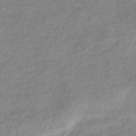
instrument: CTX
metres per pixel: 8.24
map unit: eHb
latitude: -40.1228
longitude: 81.5966
